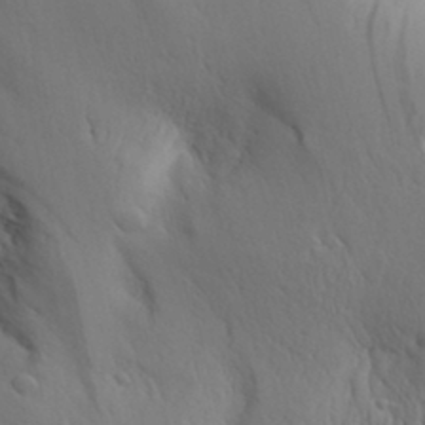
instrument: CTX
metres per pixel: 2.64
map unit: Aa
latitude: 31.1026
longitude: -143.5938
